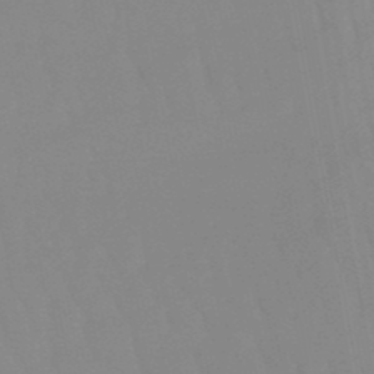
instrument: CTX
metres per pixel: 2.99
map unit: eHb
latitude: -49.8045
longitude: 74.2551
